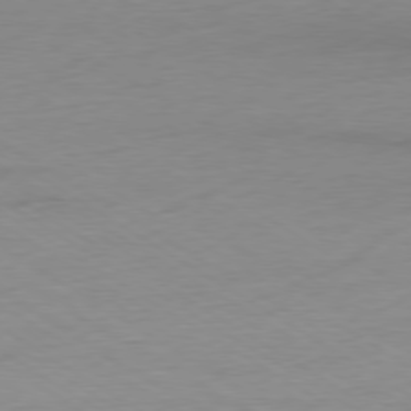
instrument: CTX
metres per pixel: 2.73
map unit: Ap
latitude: -78.9730
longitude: -58.3278
